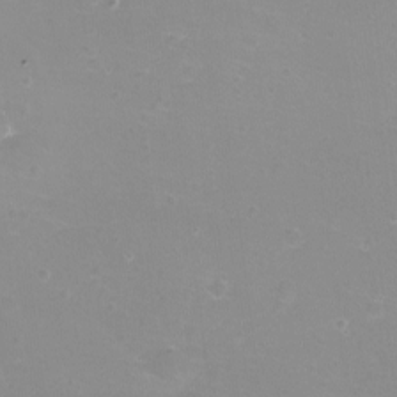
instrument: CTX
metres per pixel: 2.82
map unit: eHh
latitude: -12.2551
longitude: -60.8947
